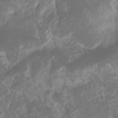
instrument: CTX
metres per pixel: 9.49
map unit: Aa
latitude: -8.4629
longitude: -77.9528
